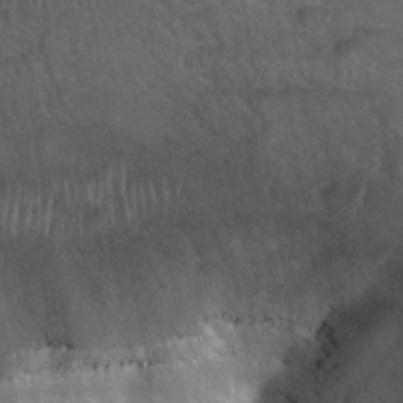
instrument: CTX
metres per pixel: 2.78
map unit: Nhu
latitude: 31.7828
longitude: -50.0822
